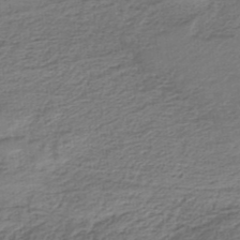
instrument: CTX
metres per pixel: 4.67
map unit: HNb
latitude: -35.0108
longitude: 60.0472
